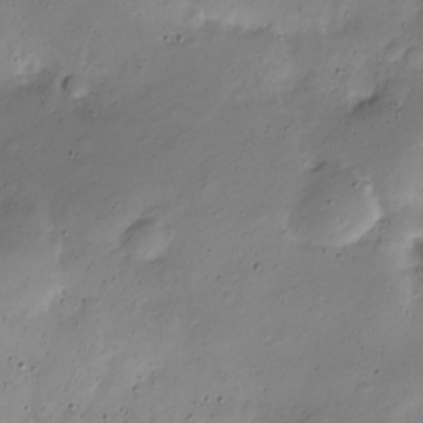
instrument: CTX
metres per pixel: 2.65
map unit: Nve
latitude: -25.9745
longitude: 106.1606
